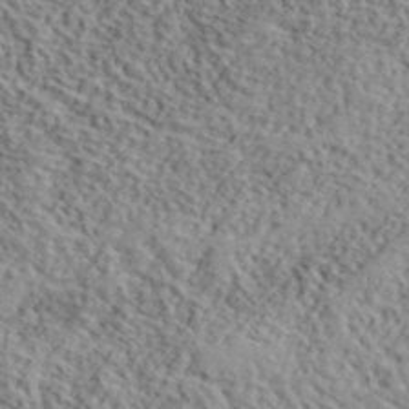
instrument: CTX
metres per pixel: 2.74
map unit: lHvf
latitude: 40.9513
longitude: -87.8583
